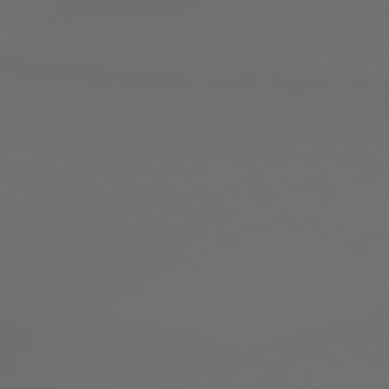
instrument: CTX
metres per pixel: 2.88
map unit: lApd
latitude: 79.8773
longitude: 164.8219
